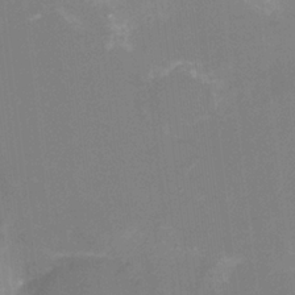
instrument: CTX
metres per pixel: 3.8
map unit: Nhu
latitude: -16.0661
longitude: -56.7435
